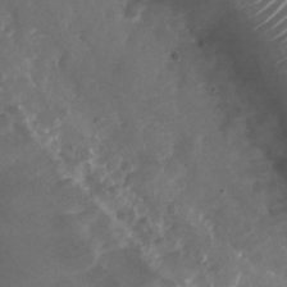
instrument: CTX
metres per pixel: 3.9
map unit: Nhu
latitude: -26.6707
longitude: -72.9703
